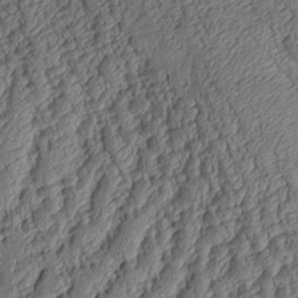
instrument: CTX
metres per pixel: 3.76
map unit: Aa
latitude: 9.0081
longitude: -128.8569
